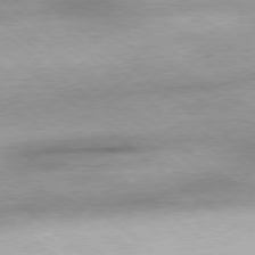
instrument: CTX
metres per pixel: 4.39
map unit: Hpe
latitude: -79.1431
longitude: 10.9164
